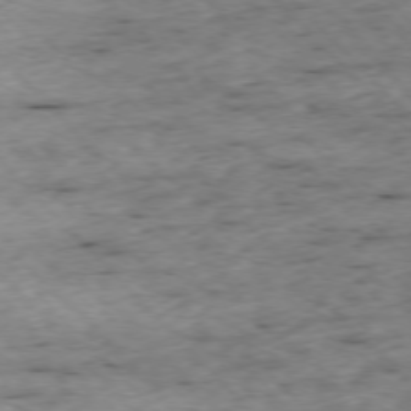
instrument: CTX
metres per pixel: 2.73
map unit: Ap
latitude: -76.5574
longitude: -87.3859
